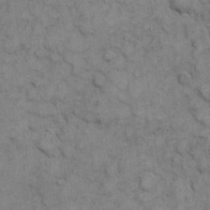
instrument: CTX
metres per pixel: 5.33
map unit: eHh
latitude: 6.6868
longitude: -64.7435
